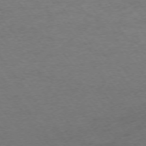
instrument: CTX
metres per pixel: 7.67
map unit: Ap
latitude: -74.4629
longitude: -79.1403
